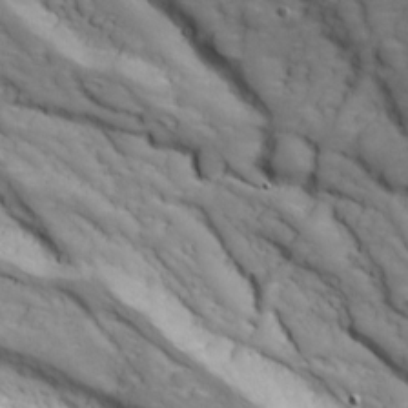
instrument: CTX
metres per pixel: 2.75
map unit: Ave
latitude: 18.8947
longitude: -132.7057
